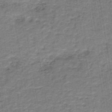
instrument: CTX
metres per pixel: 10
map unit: HNb
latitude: -39.0676
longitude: 50.5763
